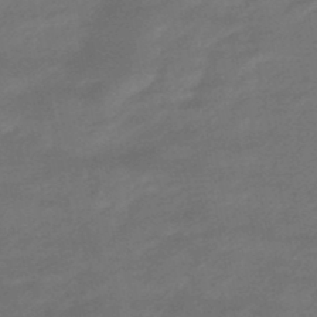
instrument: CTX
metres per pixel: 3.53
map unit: HNhu
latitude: -46.8030
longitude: 90.3307
